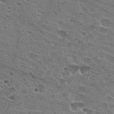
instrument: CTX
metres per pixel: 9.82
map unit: Hto
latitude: 22.5546
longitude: -42.5546
